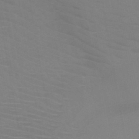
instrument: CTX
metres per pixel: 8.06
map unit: HNb
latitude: -46.8408
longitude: -43.9150
